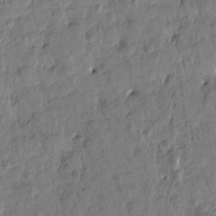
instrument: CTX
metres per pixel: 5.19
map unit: Htu
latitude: 2.0633
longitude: 178.1794
